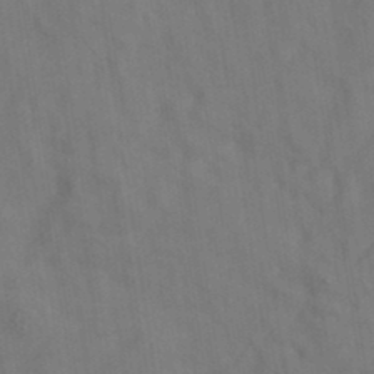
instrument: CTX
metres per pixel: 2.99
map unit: eAb
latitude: 35.2537
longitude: 111.5777
